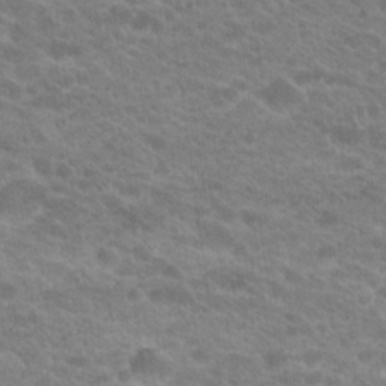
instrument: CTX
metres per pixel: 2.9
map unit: Hto
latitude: 20.3090
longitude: -38.3089
